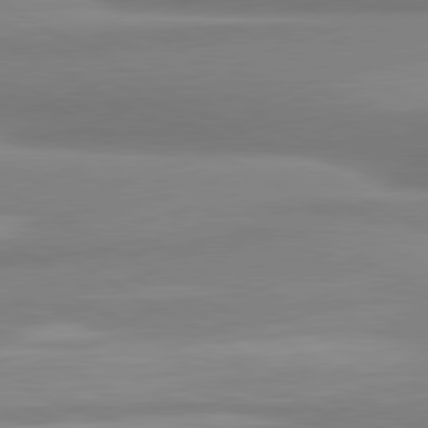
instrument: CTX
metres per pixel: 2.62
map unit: lApd
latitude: 80.6679
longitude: -175.6883
